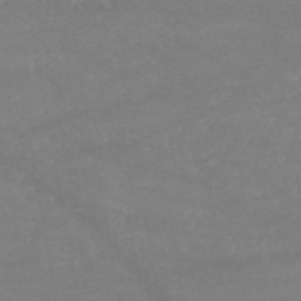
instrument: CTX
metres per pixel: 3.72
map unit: HNb
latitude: -53.8044
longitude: -34.7435
